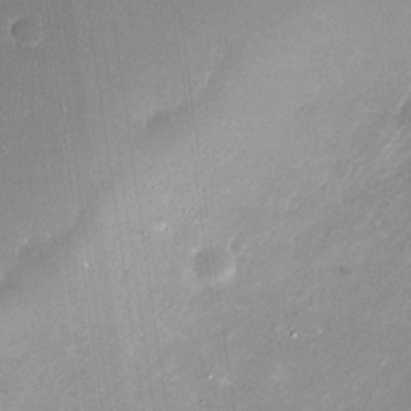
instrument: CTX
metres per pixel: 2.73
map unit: Nhu
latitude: -29.0864
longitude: -75.2159
